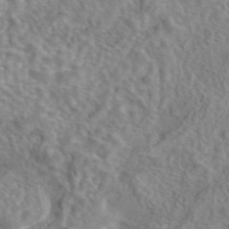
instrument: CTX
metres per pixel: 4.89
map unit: eAb
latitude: 42.8758
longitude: 108.4629
